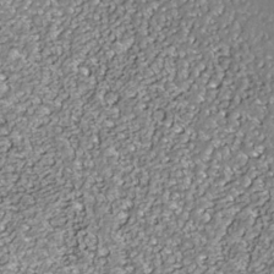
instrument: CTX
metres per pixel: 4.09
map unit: Nhe
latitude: -36.5007
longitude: -87.4993
